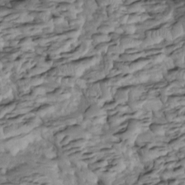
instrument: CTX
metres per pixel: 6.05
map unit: Htu
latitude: -5.4832
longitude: 154.4251
